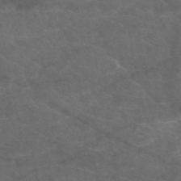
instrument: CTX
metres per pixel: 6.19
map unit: eAb
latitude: 48.7246
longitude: 118.3117
